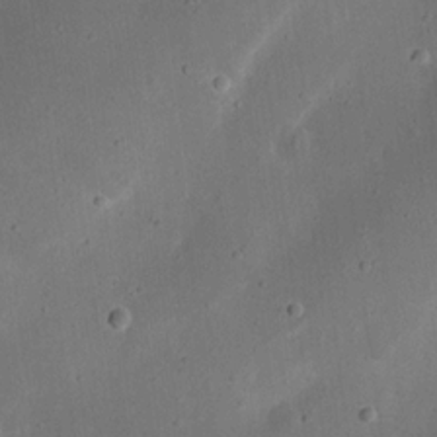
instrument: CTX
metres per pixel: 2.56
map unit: eHh
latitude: 18.0633
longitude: -70.8569
